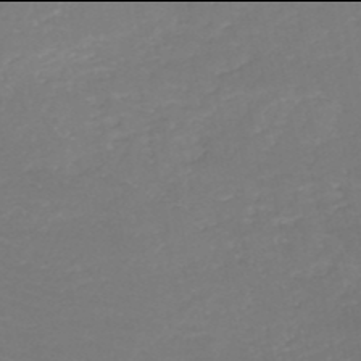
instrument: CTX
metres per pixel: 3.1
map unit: HNb
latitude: -50.0094
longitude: -44.2711
